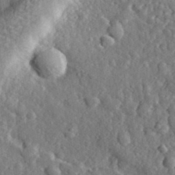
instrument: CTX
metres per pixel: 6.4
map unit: eHh
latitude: 35.2159
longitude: -80.5357
